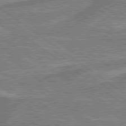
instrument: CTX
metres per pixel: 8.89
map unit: lApd
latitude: 79.3482
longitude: 175.8233
